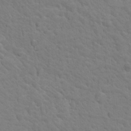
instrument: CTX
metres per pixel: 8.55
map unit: Nhu
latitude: 16.9703
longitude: -33.1781
